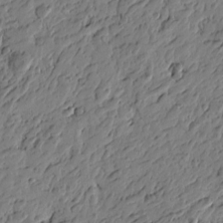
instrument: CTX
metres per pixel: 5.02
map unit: Htu
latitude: -3.9745
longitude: -178.8947
